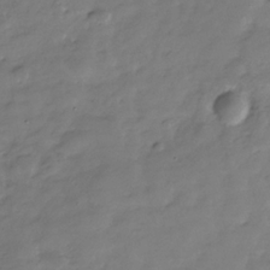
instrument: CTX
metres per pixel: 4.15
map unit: Hve
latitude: -31.4643
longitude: 91.5966
